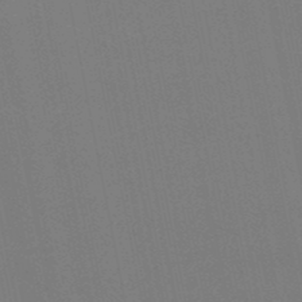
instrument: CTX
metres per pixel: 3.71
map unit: lHb
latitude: -50.1417
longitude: 70.7652
